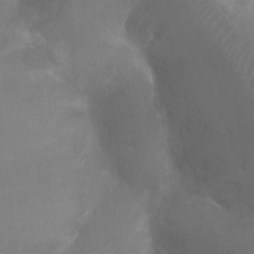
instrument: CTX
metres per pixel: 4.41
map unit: Ht
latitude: -16.9353
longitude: -40.4978
